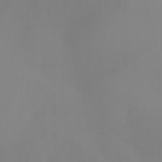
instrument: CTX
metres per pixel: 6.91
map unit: Ht
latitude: -15.2565
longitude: -55.7072
